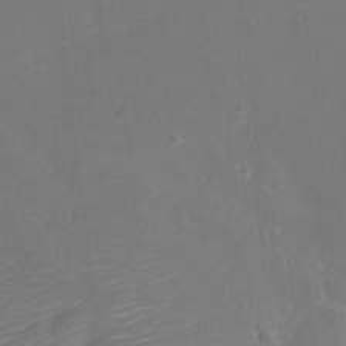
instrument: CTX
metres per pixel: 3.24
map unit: Ht
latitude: -11.3510
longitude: -22.9136
